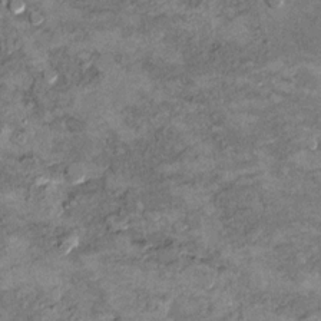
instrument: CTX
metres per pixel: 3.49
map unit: Hto
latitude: 9.6127
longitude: -36.3467
